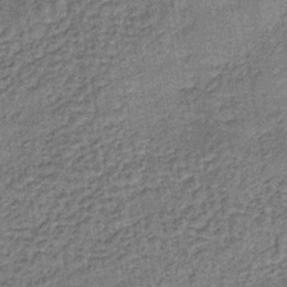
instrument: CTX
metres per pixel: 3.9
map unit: lHb
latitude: -40.1795
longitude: 63.6344
